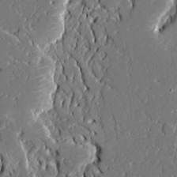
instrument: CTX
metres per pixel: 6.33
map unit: Ave
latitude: 20.5546
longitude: -127.9528
